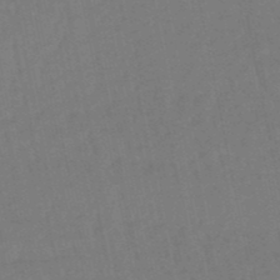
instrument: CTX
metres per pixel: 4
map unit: lHb
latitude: -49.8045
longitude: 72.2361
